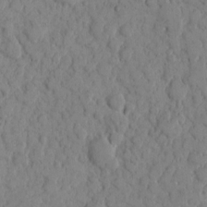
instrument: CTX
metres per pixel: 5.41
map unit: eHh
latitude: 8.1578
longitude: -64.5168
